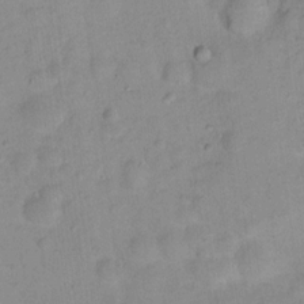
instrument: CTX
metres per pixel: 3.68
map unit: Hto
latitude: 16.1389
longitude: -37.2159
